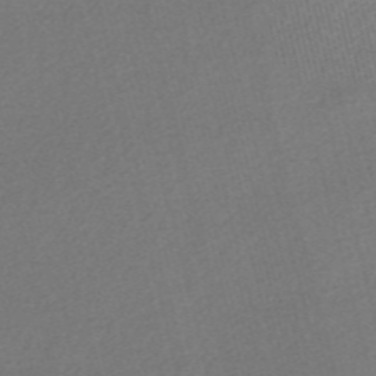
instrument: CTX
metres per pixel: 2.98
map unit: Nve
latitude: -56.7085
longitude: 60.9164
